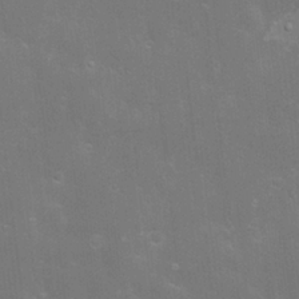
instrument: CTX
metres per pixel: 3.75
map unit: Hve
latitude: -10.9731
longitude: 174.6707
